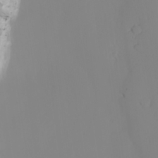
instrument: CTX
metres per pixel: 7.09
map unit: lAvf
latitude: 25.7827
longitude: -111.1025
